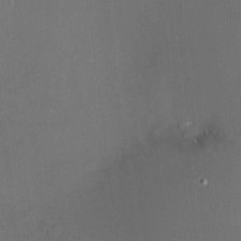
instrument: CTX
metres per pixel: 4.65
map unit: HNhu
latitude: 7.7072
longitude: 9.3510
